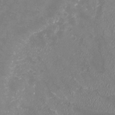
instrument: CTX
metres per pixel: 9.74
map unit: Nhu
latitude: -22.2929
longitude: -57.4237
